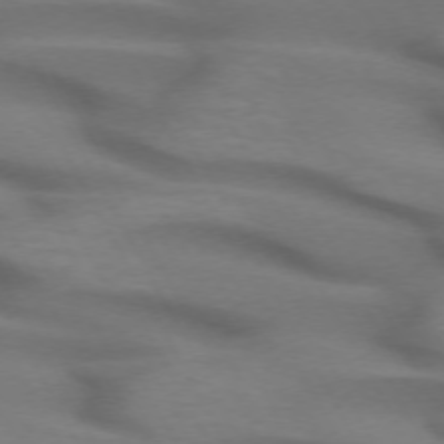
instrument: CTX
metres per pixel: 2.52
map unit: lApd
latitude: 71.9150
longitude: -51.8394
